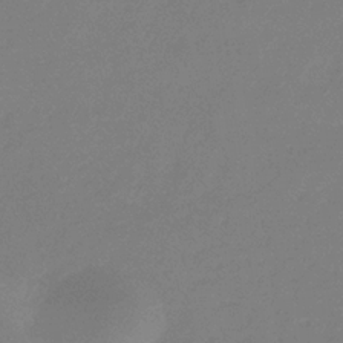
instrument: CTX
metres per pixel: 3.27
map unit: eHb
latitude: -31.1620
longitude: 72.5007
